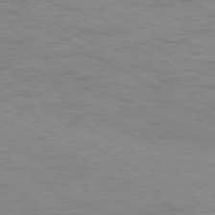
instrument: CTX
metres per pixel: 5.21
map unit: Ap
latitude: -80.4818
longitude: -51.5182
